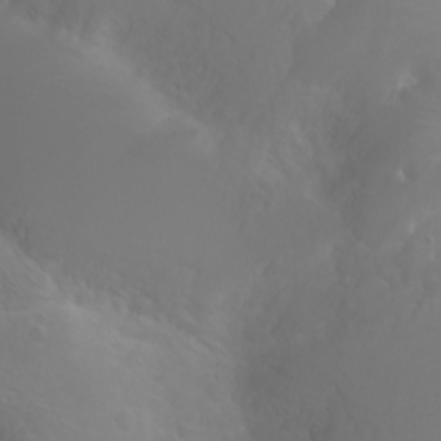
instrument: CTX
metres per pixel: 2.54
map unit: Ht
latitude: -1.6344
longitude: -61.3859
